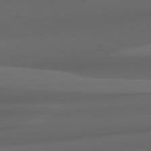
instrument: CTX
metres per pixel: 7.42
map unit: lApd
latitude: 82.2333
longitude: 143.4643
